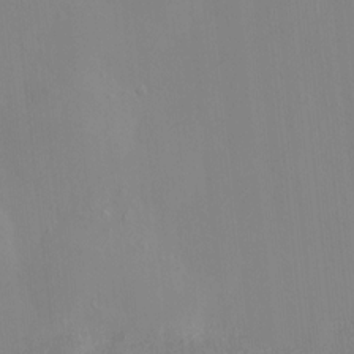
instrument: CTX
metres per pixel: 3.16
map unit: HNhu
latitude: 7.4804
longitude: 11.6533
